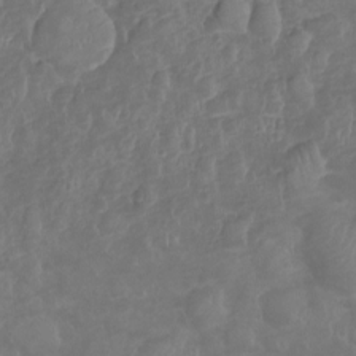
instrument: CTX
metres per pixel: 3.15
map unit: Ht
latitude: -6.0850
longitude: -21.1592
